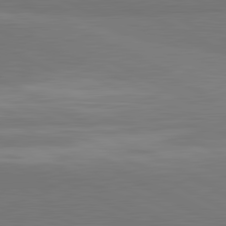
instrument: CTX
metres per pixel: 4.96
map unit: lApd
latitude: 81.8016
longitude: 159.4643
